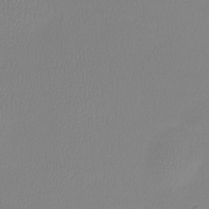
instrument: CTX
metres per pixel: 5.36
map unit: Htu
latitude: -13.3132
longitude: -47.0837
